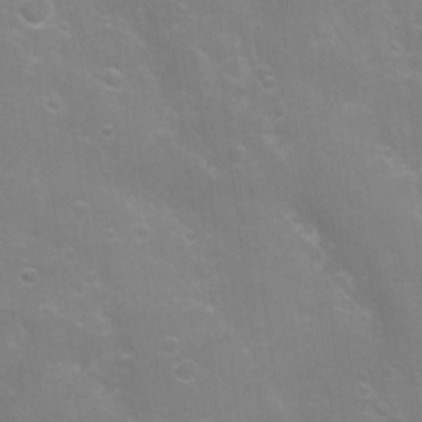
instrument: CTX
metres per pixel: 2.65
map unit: Nhu
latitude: 8.9325
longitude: -22.0255
